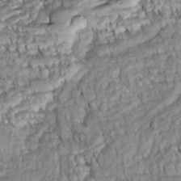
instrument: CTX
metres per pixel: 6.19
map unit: Htu
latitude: -5.6533
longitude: 153.6721
